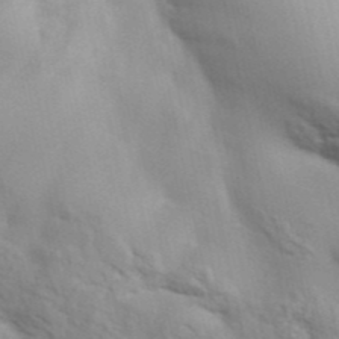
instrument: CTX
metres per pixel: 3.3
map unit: ANa
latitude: 41.8583
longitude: 50.2928
